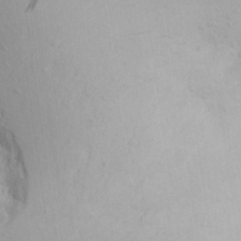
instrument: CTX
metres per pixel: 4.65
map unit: Aa
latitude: 24.4034
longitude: -147.9528
